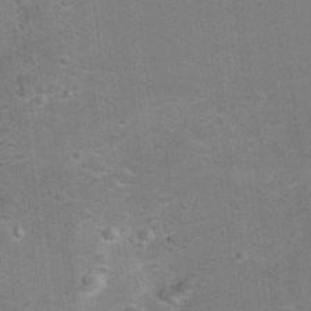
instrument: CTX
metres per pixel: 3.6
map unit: Hto
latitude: 7.8205
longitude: -30.6113
